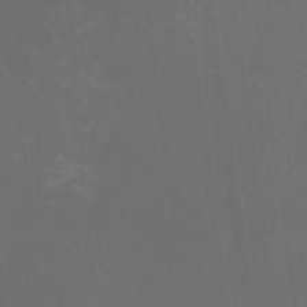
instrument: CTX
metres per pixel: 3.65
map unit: HNhu
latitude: 0.1200
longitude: -1.2726
